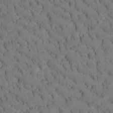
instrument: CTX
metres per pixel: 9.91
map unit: Htu
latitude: -3.4643
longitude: 172.4440
